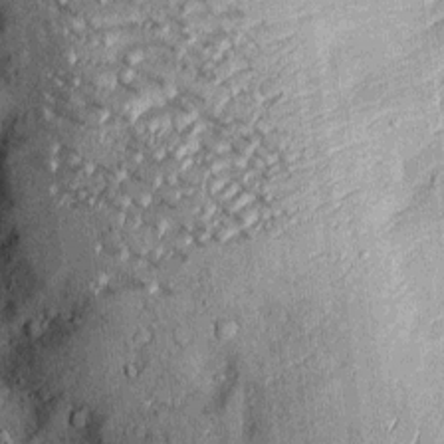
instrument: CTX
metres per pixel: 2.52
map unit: Htu
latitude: -4.3495
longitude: 158.0283
